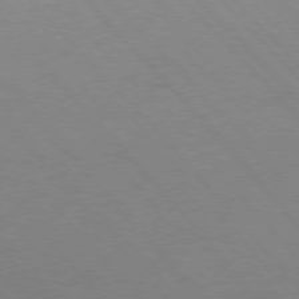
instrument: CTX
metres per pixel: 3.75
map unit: Ap
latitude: -76.9353
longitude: -64.4412
